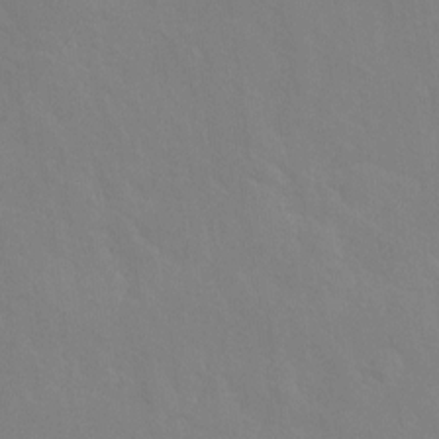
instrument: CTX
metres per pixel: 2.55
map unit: Hto
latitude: -7.1053
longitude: -38.0444
